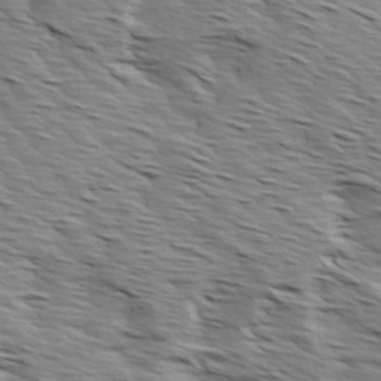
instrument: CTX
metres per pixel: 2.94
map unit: Ave
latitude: 15.0648
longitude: -102.9891
